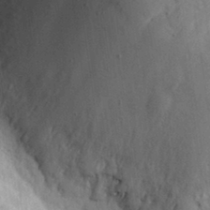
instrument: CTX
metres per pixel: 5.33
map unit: eHh
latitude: 28.2711
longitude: -80.1011
